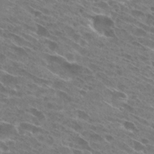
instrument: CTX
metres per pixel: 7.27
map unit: Hto
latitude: 28.7246
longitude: -44.2711
